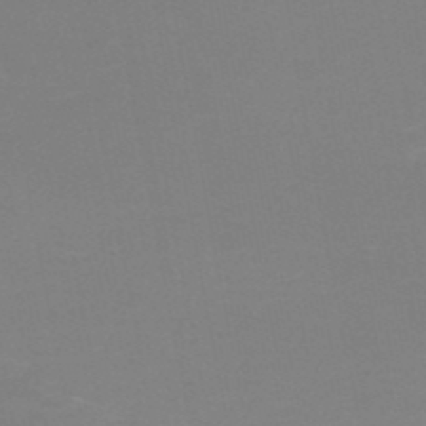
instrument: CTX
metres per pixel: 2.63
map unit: HNb
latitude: -50.5007
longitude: -50.6301
